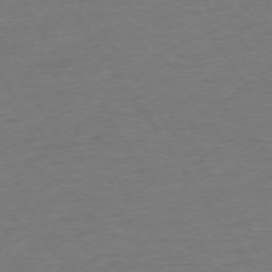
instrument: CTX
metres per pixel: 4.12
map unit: Ap
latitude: -74.0094
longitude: -85.7261
